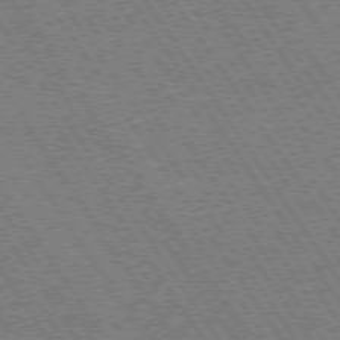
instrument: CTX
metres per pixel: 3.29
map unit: Hpe
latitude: 73.8395
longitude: -141.5371
